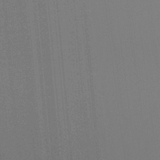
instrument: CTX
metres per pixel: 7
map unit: Ht
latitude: -16.2740
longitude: -47.6127
